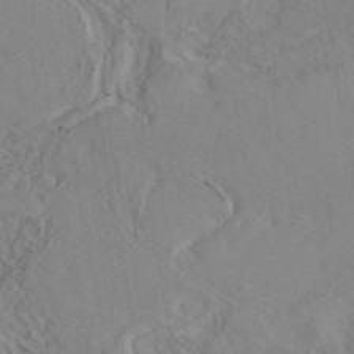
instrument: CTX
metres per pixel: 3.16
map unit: eAb
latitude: 45.5938
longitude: 110.2928
